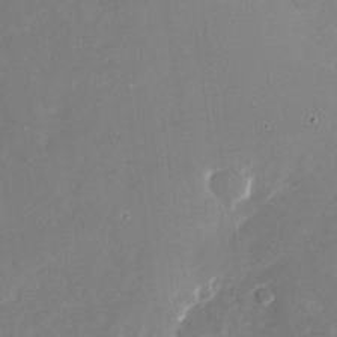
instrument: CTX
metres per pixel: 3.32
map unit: Nhu
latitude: -27.5966
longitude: -73.2915
